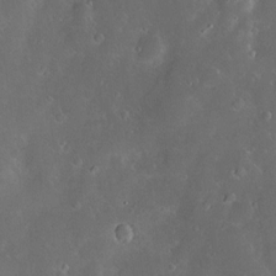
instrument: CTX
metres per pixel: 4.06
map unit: Hve
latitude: -11.0864
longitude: 174.8030
